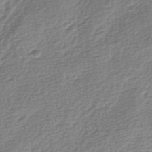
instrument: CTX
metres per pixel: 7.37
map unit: lAa
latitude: -3.4832
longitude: -128.4790
